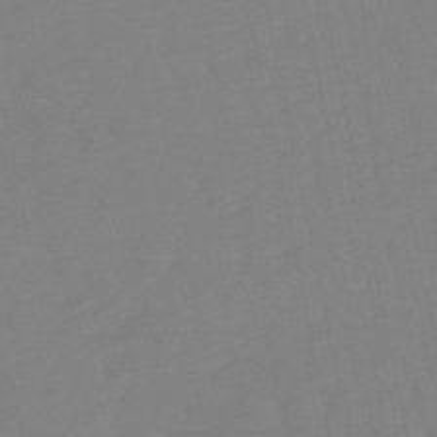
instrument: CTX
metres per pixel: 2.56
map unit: eHb
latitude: -50.2361
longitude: 77.3132
